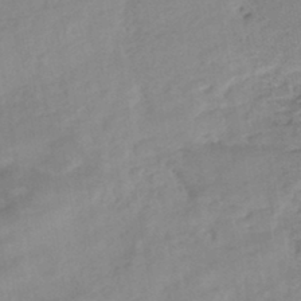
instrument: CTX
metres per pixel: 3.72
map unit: eHb
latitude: -44.5196
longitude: 84.9730
